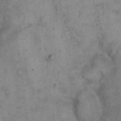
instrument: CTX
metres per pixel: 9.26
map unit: eHh
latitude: 21.0837
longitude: -60.5168
